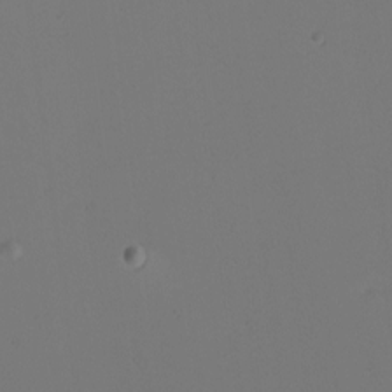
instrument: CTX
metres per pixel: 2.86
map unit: Nhu
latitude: -0.3496
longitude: -74.8569
